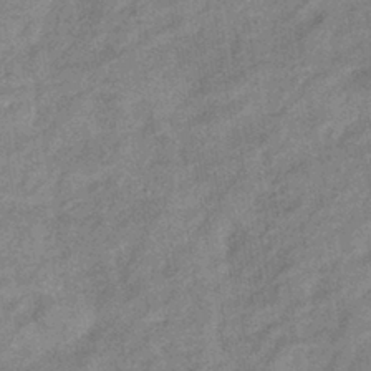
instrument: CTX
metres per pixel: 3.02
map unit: eHb
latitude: -40.8219
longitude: 81.9367
